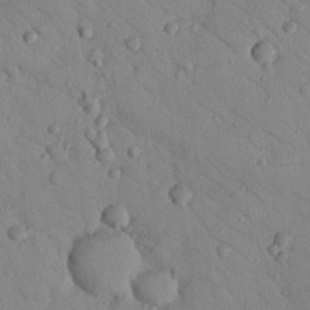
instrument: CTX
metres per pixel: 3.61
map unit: Nhu
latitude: 23.8016
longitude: -74.7246
